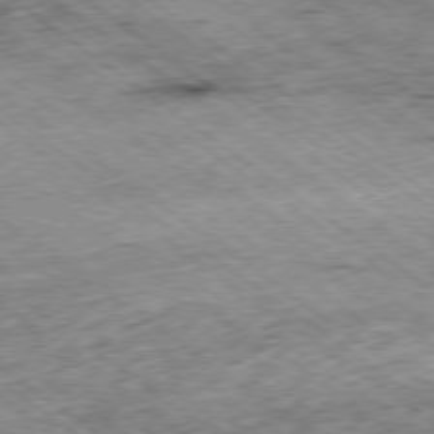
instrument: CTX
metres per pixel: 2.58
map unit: Hpe
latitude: -79.1431
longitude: 7.2754
